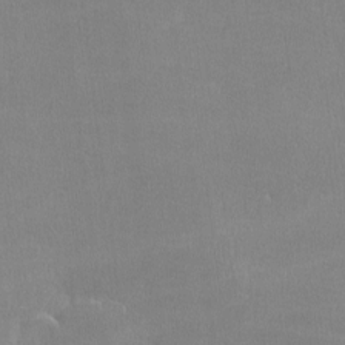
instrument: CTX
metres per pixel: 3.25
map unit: lHvf
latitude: -12.0283
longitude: -101.2348
